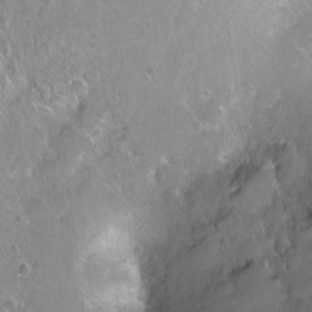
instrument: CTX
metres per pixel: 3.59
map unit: Ht
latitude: -6.5384
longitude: -36.3090
